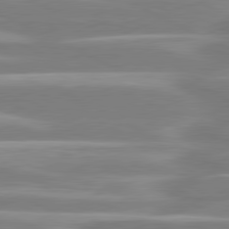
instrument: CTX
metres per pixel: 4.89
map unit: lApd
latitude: 80.9136
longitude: -130.6869
